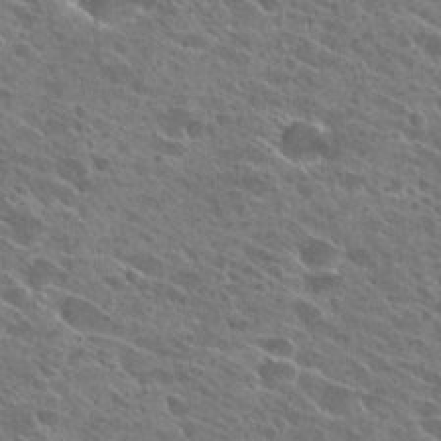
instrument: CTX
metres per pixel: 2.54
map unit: Hto
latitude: 25.9339
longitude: -41.1025
